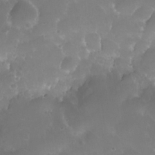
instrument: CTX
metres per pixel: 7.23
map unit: Nhe
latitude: -36.3306
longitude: -131.2537
